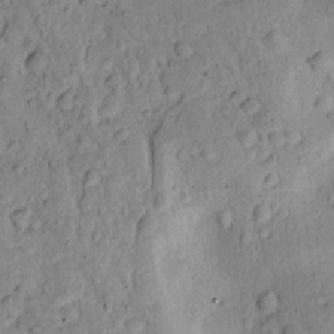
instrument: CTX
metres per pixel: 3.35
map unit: lAvf
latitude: 7.2726
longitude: 169.6721
